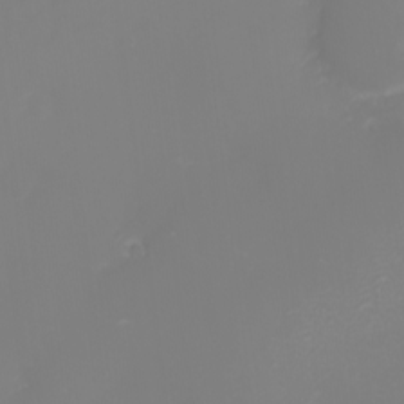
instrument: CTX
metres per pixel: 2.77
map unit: eHh
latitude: -2.2361
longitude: -75.4804
